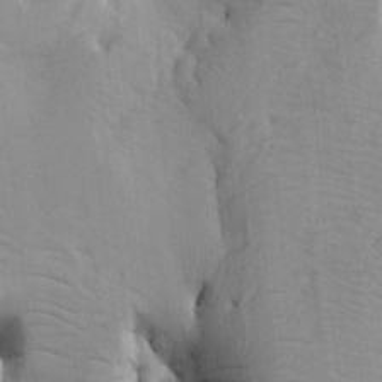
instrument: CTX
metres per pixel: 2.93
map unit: HNhu
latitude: 9.9150
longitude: 23.3321
